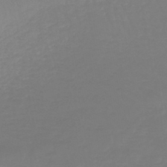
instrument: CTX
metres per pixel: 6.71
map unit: lHb
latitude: -45.7667
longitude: 72.1417
